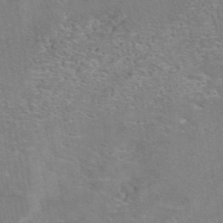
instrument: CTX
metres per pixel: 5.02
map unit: eAb
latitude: 41.9906
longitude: 106.4440
